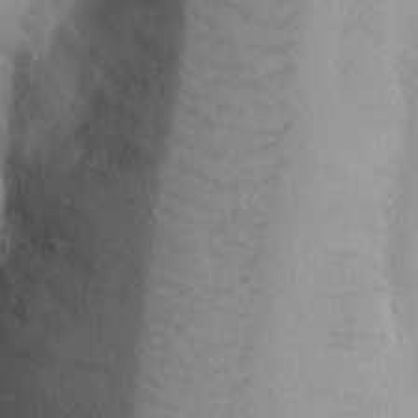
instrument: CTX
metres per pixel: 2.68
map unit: Nhu
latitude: 20.5924
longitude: -73.9528
